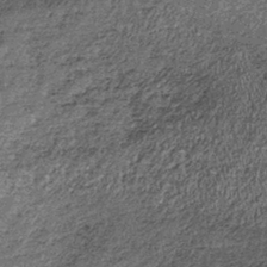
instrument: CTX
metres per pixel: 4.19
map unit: lHb
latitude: -39.4643
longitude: 66.5574
